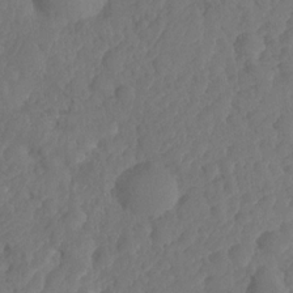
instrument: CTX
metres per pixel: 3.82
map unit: HNhu
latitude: -24.6329
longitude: 50.0850
